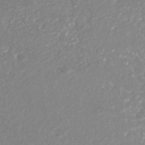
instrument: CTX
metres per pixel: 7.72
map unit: HNhu
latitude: -46.5573
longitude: 97.8800
